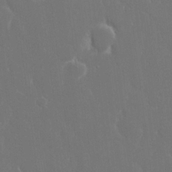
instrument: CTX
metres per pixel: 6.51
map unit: eHh
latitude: 15.8017
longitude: -72.2145
